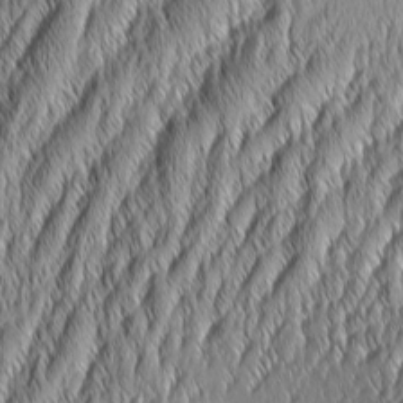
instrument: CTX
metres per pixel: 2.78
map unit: Aa
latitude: 6.8191
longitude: -130.2145
